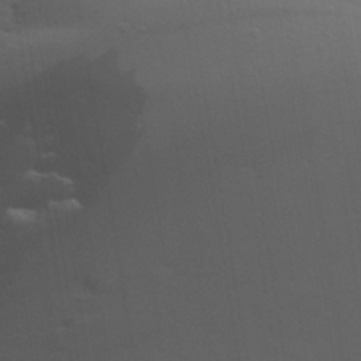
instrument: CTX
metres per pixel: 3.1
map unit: Aa
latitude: 25.2537
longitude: -136.6113
